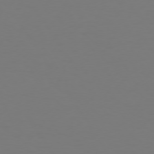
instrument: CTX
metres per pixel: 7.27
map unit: Hpe
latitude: 73.4427
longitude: -122.8758
